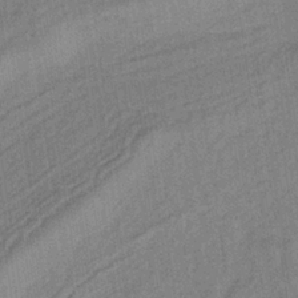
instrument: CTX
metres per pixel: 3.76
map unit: lHb
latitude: -34.7463
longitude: 70.6896
